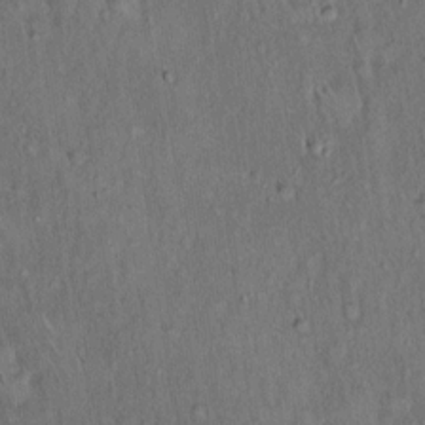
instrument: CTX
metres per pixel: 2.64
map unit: Hto
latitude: 15.6127
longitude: -59.4993
